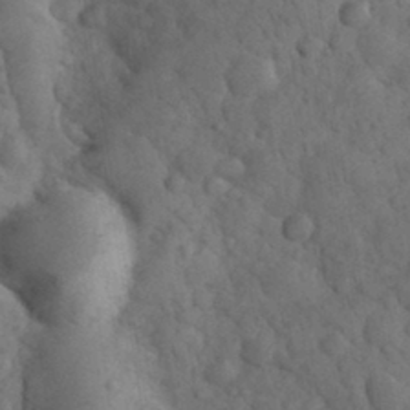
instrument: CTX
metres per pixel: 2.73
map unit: eHh
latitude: 33.0647
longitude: -67.4804
